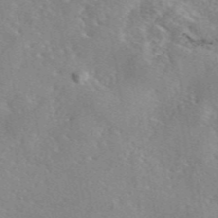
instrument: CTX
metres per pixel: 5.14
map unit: eAb
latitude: 45.8394
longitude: 112.3495
